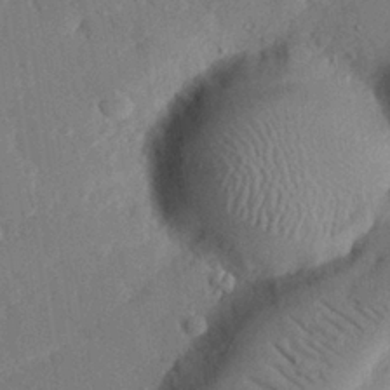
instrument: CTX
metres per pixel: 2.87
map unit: eHh
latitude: 26.6680
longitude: -80.6868
